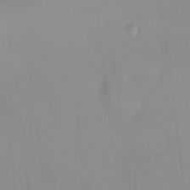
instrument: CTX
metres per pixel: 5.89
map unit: HNhu
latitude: 2.1955
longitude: 7.7288
